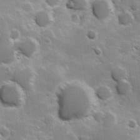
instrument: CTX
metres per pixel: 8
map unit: Hve
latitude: 23.8961
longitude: 147.0675
